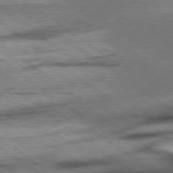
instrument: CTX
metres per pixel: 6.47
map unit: lApd
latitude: 78.5924
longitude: -52.8002
